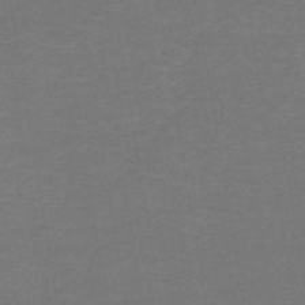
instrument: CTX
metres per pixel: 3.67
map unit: HNb
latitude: -50.8408
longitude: -48.6490
